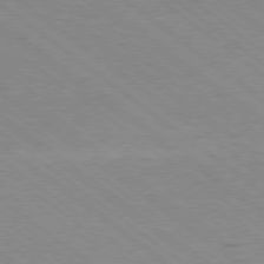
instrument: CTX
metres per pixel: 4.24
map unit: Ap
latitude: -78.9919
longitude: -99.9528
